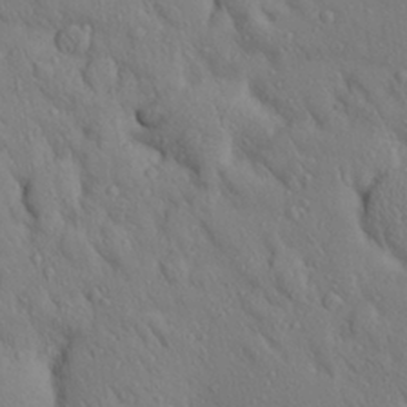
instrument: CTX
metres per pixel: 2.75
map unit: Aa
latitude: 26.0444
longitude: -148.2334
